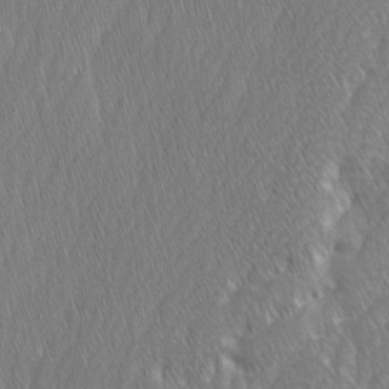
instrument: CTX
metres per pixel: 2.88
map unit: Ave
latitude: 9.3482
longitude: -105.7072
